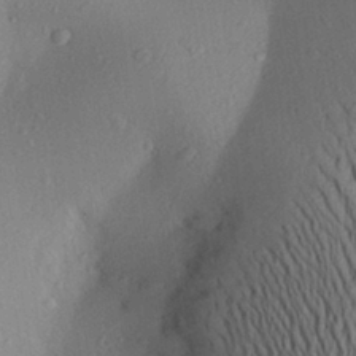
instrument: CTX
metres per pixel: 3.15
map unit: Aa
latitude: 26.7813
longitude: -146.5357
